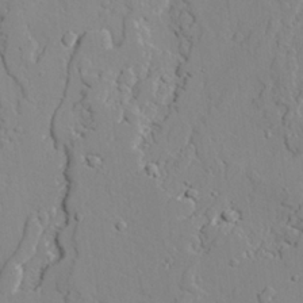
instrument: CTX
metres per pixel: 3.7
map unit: lAvf
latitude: 25.3670
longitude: -110.6491
